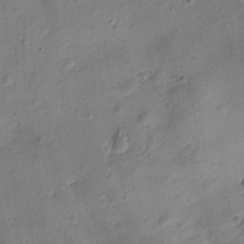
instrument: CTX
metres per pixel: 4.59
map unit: Htu
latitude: 0.3089
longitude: -175.6127
